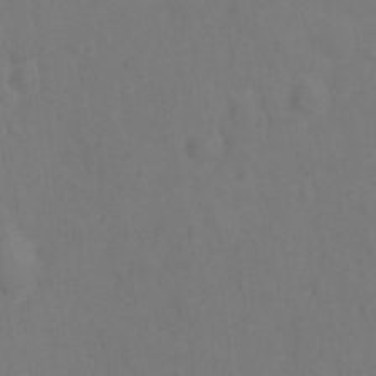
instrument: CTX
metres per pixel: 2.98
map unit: Hto
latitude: 0.1011
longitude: -33.8583
